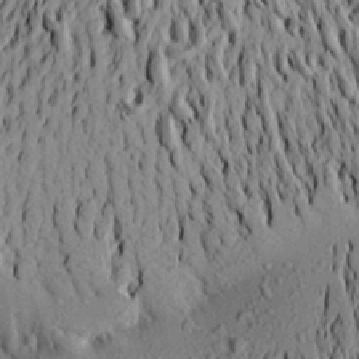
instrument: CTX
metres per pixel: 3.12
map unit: Aa
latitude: 20.6491
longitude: -149.7828
